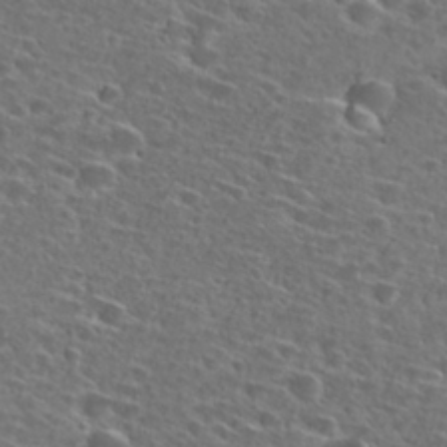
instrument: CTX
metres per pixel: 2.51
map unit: Hto
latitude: 27.4238
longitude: -46.7247
